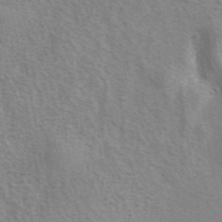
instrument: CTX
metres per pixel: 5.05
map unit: eAb
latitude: 40.6490
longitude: 106.0472
